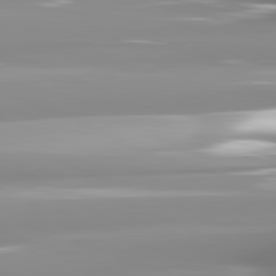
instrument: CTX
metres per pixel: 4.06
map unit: lApd
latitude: 81.8961
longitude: -137.9717
